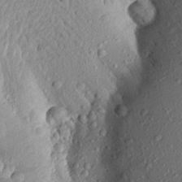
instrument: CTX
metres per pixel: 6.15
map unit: Aa
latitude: 19.1781
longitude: -148.6679
